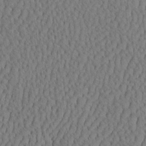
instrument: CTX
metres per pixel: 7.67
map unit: eHh
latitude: -3.5021
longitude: 15.1998
